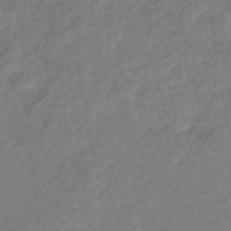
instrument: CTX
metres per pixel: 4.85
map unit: eHb
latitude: -41.9178
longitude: 83.0486
